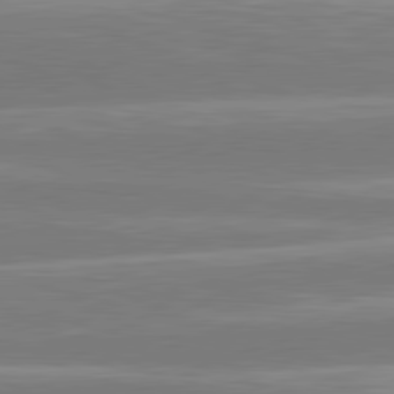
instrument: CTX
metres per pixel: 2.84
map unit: lApd
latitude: 81.2159
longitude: -135.2348
